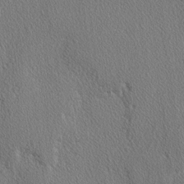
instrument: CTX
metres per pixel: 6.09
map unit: lAvf
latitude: -3.4265
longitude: -108.6490
